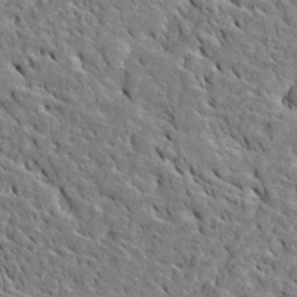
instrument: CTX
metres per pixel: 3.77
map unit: Htu
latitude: -5.5021
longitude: 153.5588
